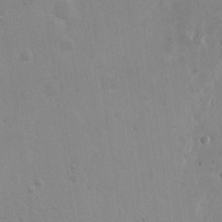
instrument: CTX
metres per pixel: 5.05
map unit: eHh
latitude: 20.8002
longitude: -68.8947
